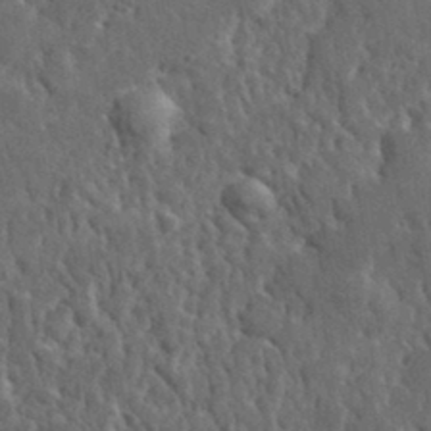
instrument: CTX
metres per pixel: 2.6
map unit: lHvf
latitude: 35.5182
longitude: -87.4048
